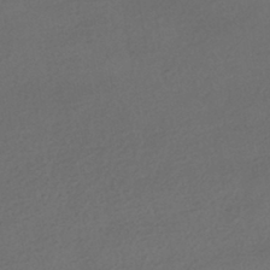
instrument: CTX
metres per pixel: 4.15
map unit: HNhu
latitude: -41.5399
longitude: 95.9556
